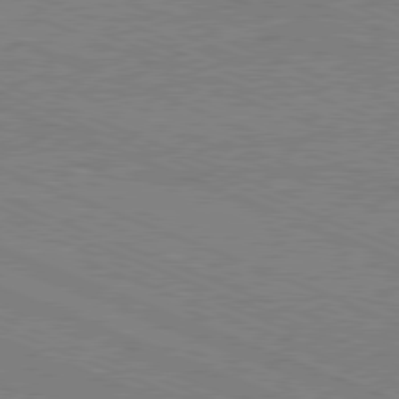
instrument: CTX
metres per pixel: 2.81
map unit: Hpe
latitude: -81.6911
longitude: 17.2565
